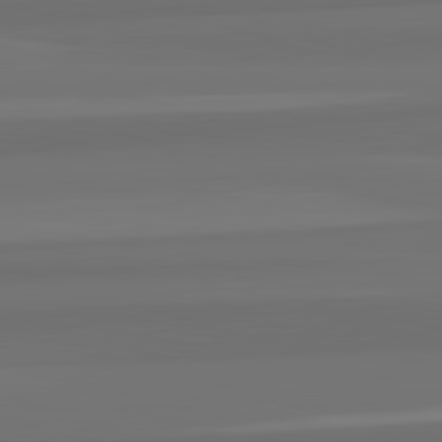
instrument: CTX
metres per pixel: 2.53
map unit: lApd
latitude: 82.8757
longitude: 164.8975
